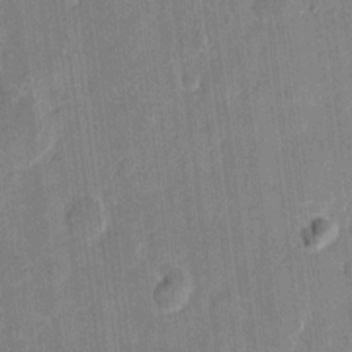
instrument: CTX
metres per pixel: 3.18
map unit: eHh
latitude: 11.1403
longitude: -66.1199
